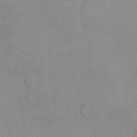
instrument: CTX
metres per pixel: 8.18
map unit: eHh
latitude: -8.9353
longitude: -67.7260
